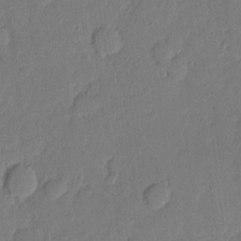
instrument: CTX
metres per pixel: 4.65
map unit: eHh
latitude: 4.9703
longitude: -72.4790
